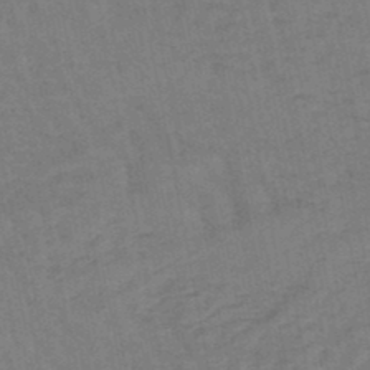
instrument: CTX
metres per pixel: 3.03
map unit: lHb
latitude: -47.5399
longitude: 69.7477
